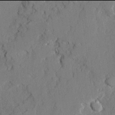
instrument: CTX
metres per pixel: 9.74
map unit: Ave
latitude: 21.9906
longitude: -129.0836
